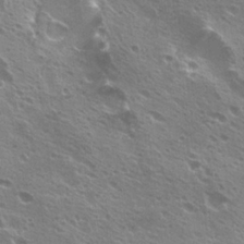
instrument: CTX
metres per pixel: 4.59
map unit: Hto
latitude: 24.9324
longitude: -38.8758
